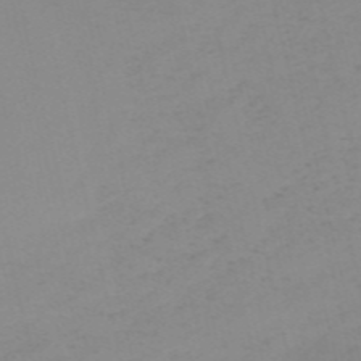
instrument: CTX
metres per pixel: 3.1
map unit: HNb
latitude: -56.3306
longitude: -43.8394
